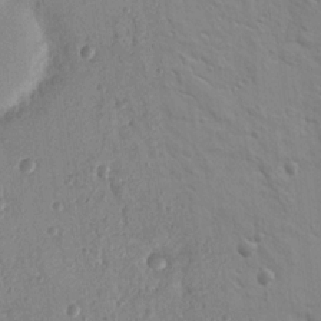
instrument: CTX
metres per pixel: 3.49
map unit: Nhu
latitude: 16.6679
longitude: -78.6302
